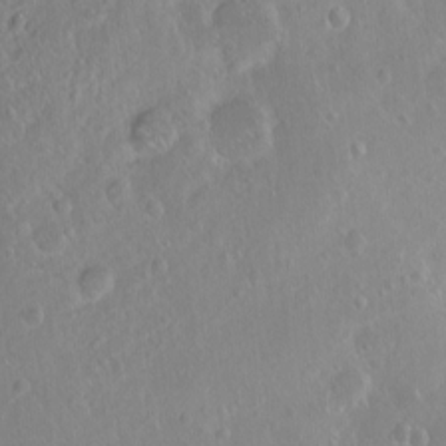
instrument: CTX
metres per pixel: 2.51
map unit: Ht
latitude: -7.9745
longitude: -36.4601
